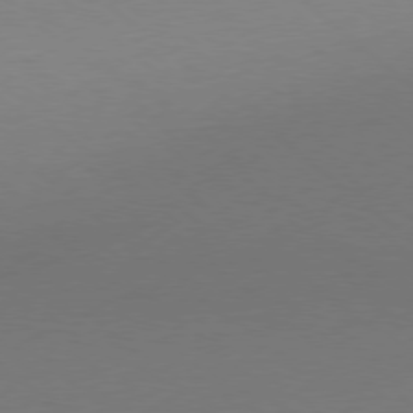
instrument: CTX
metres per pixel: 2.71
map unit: Ap
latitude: -78.4629
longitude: -99.3859
